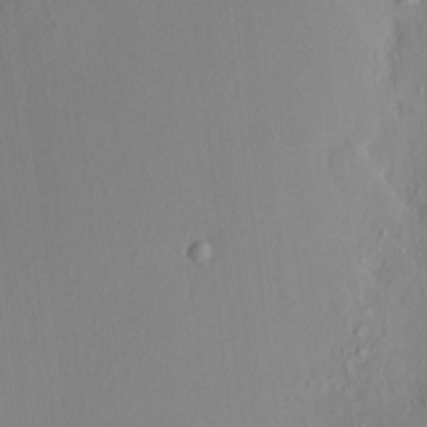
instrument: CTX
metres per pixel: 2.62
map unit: HNhu
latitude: 6.6490
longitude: 6.1039
